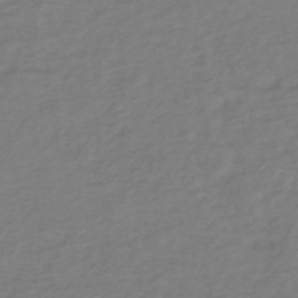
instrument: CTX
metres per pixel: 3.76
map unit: eHh
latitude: -51.4454
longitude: -24.8946
